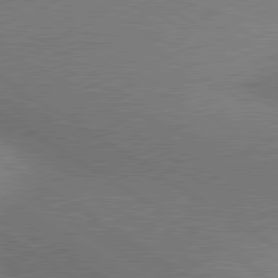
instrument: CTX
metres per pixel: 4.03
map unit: lApd
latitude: 80.3467
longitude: 127.0108
